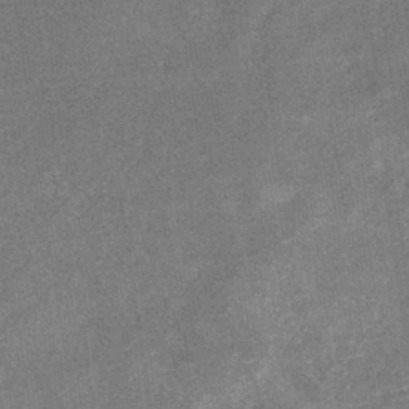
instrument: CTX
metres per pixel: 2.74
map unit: eHb
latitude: -34.7652
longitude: 78.3306
